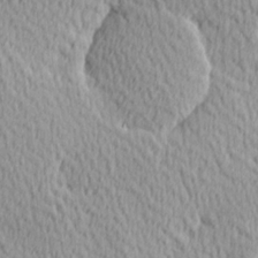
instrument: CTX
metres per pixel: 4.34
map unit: Hve
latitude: 1.6127
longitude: -124.4790
